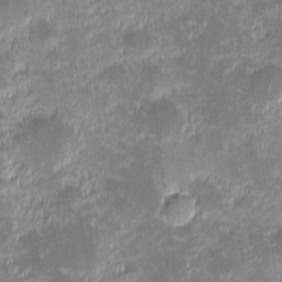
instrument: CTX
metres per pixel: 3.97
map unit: eHh
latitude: -1.9745
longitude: -85.5938
